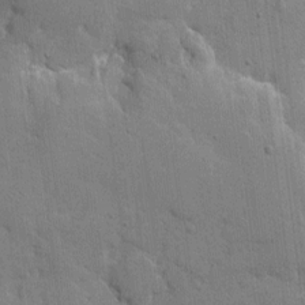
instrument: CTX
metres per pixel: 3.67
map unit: eHh
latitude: 8.8758
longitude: -66.7435
